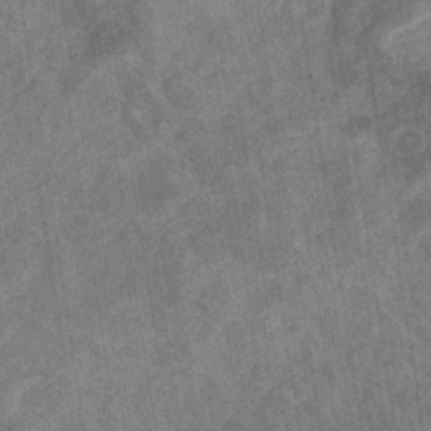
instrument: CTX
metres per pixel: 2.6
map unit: eHb
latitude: -35.2754
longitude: 76.7463
